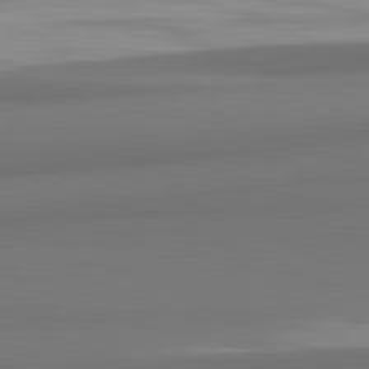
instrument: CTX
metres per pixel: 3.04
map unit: lApd
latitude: 82.1011
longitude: 170.2740
